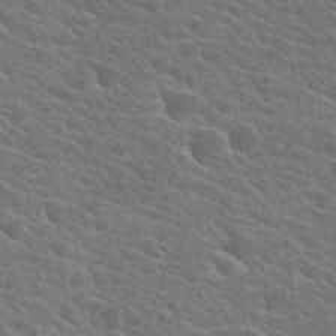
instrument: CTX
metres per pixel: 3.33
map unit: Hto
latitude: 24.5923
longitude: -40.8569
